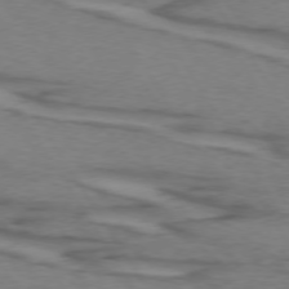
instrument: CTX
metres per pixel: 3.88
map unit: lApd
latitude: 73.5749
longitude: -70.8191
